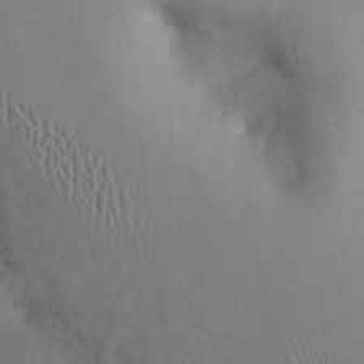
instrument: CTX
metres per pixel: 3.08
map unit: Nhu
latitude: 27.9717
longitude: -70.3656
